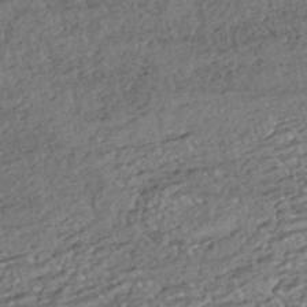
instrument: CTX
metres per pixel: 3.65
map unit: ANa
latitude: -43.4832
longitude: 108.1984
